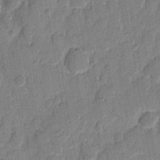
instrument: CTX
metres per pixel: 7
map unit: eHh
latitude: 8.2334
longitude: -66.3278
